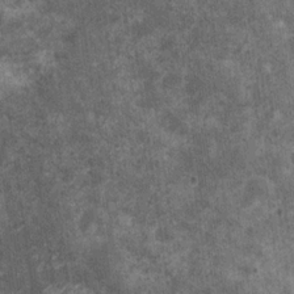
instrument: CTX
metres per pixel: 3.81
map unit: Ht
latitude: 2.9513
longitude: -19.2915
